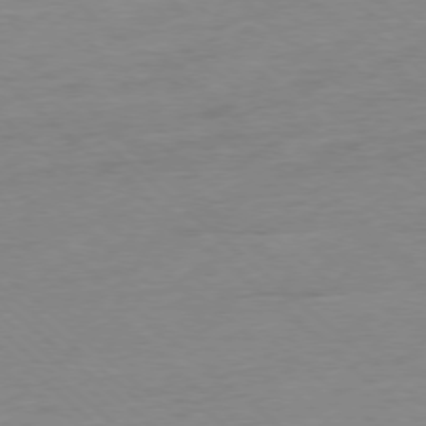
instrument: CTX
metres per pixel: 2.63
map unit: Ap
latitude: -77.4832
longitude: -96.7435
